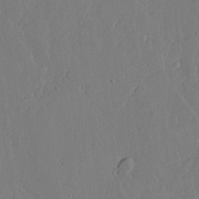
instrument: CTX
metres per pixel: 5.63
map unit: lAvf
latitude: 15.6694
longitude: -125.9906
